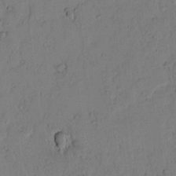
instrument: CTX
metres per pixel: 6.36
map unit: lAvf
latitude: 8.5735
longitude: 169.7666
